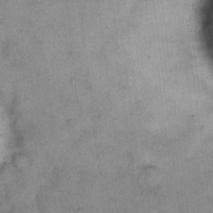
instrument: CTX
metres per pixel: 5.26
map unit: eHh
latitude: 10.7057
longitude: -63.9150
